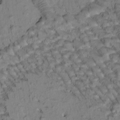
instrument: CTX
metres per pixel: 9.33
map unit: Htu
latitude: -1.5966
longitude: 172.1417
